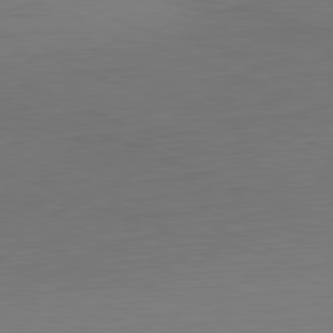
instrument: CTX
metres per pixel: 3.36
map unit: Hpe
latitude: -82.2928
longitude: 9.8044
